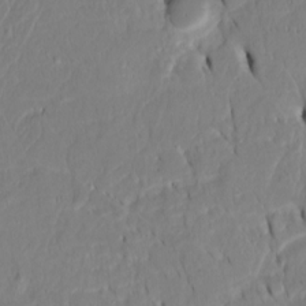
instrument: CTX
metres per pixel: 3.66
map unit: Htu
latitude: -4.1794
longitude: 151.8989
